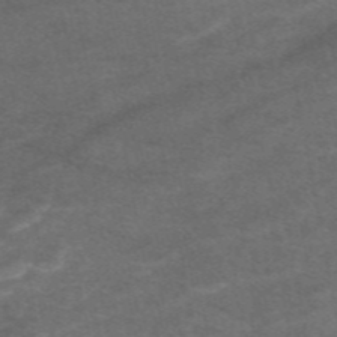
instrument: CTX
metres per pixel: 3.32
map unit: eAb
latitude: 48.5546
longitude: 118.7085
